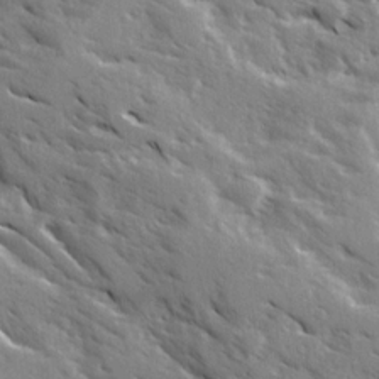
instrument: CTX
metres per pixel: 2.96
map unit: Ave
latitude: 16.0255
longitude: -130.6491
